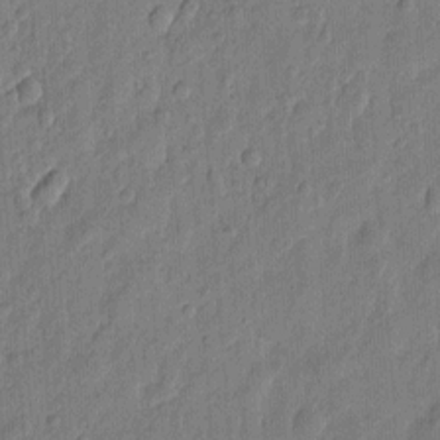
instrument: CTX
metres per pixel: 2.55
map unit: eHh
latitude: 7.4993
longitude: -73.4994
